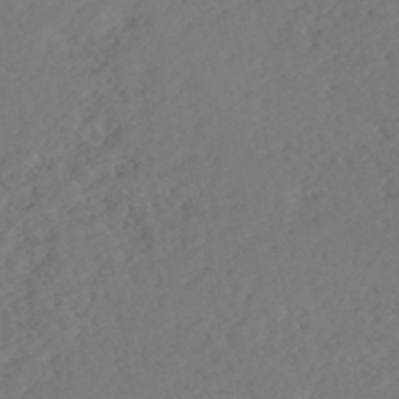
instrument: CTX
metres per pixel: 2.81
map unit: HNhu
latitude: -48.3496
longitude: 98.0094
